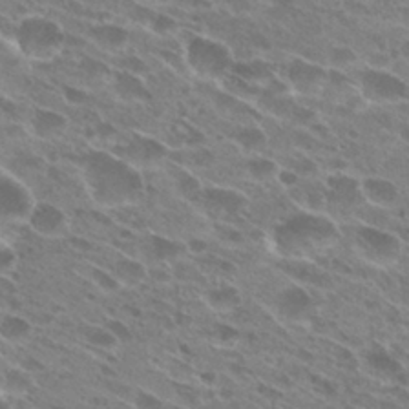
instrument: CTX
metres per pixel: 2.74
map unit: Hto
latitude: 28.6868
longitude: -43.9339
